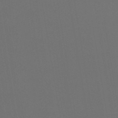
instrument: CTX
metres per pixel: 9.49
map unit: eHb
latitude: -50.5385
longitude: 67.9745
